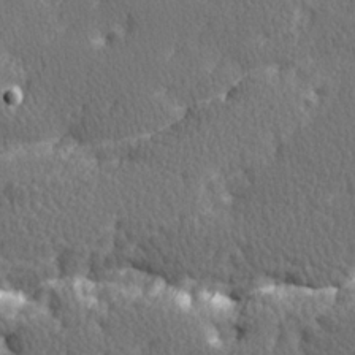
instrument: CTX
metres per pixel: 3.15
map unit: Hve
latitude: 25.8016
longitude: -92.3278
